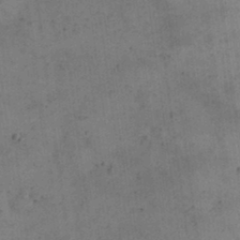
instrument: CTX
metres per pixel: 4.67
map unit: eHh
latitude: 24.0633
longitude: -65.0647
